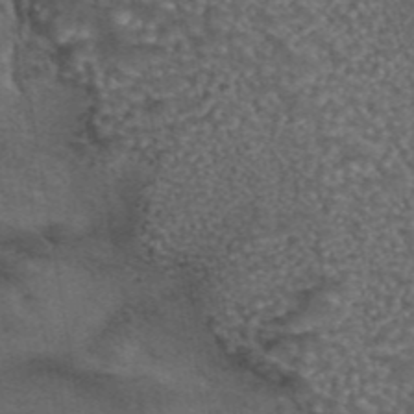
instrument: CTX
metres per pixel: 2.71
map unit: eAb
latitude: 43.6694
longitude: 105.2187
